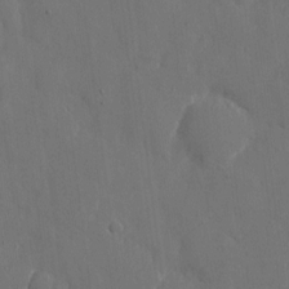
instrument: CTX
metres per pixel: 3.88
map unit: eHh
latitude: 7.1592
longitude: -68.4979
